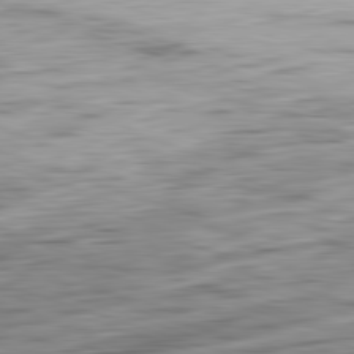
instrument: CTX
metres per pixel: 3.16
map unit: Ap
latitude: -82.2928
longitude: -76.8569
